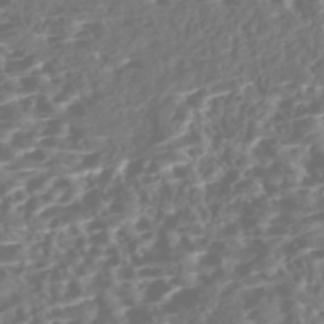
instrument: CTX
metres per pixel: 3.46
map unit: Nhe
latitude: -47.1053
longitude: -172.9324
